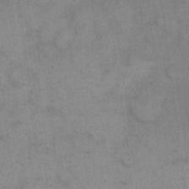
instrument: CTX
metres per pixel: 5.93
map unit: eHh
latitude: 15.4049
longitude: -67.0269
